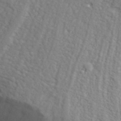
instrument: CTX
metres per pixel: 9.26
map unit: Hto
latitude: 36.1011
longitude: -47.2915
